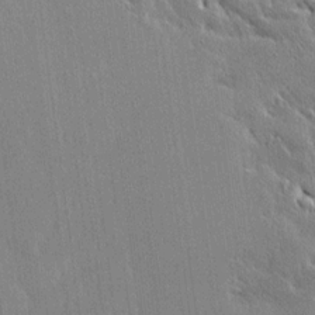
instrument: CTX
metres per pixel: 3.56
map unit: Ave
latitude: 20.4979
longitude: -136.5168
